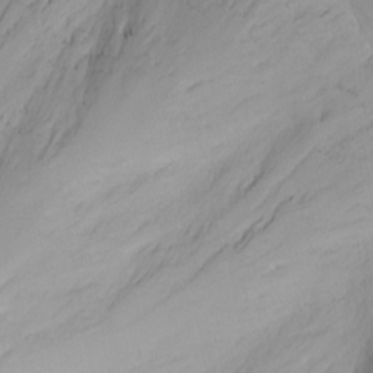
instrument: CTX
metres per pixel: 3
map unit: Nhu
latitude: -0.5196
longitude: -74.6868
